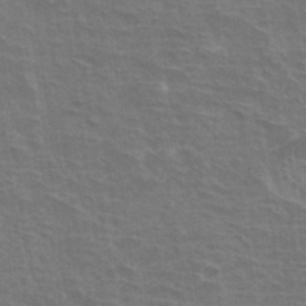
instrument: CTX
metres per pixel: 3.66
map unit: Hto
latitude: 33.6127
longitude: -44.2711
